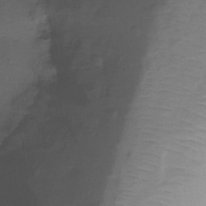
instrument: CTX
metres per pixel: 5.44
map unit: Ht
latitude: -15.7289
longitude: -45.0836
